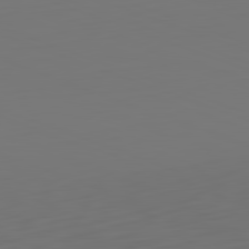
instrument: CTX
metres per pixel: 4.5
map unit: Hpe
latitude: -82.5763
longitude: 8.3684
